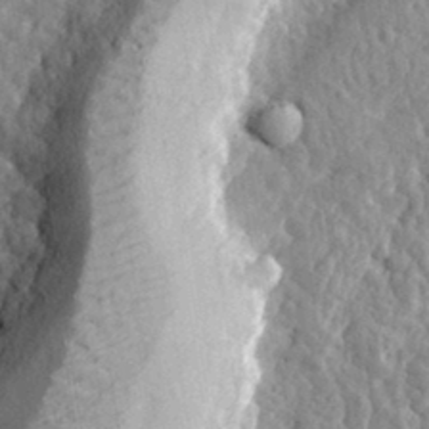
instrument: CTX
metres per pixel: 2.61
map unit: eHh
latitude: 32.1389
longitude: -80.0822
